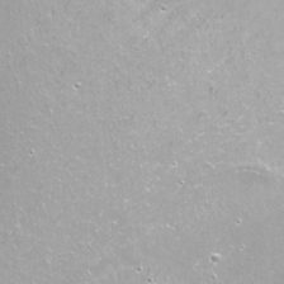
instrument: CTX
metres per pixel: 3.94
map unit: Nhu
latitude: -7.5966
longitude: -46.0255
